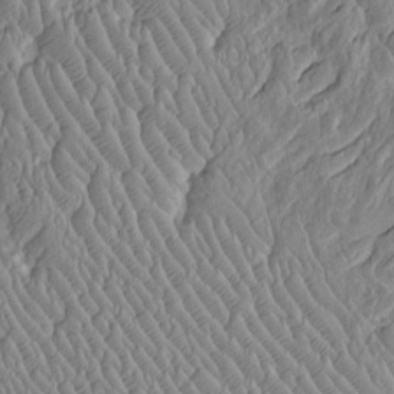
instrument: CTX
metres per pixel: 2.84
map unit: Htu
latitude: -6.4251
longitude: 153.2565
